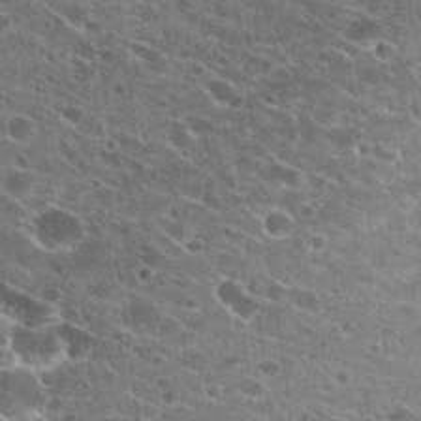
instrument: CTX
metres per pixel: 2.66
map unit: Hto
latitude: 23.9717
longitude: -43.1214
